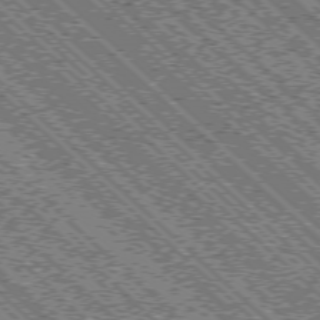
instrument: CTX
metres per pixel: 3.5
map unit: Ap
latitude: -76.1417
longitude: -96.5735
